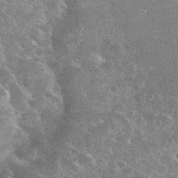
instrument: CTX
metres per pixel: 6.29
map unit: eHh
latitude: 35.9150
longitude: -60.2900
